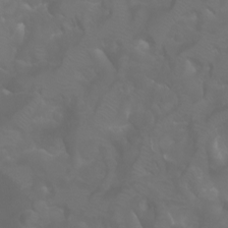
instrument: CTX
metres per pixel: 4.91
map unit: Aa
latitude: -5.7666
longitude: -72.1011
